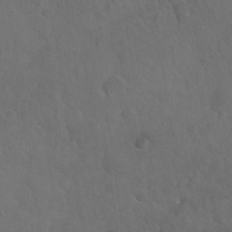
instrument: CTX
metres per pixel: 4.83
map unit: Nhu
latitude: 27.4238
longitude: -63.0648
